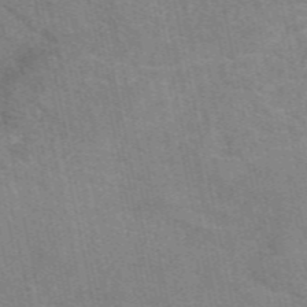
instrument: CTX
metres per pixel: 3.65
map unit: eAb
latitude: 50.4790
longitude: 112.0661
